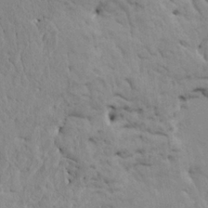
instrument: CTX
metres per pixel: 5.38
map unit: HNhu
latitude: 11.5182
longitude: 22.8786
